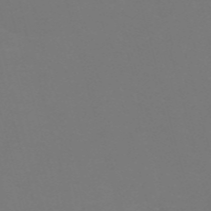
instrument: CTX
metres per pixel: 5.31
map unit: Nve
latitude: -58.4628
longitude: 60.3117
